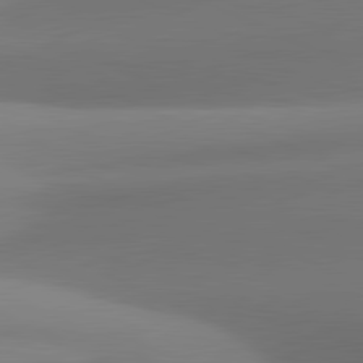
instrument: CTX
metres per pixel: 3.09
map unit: lApd
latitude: 81.3104
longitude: 131.4076
